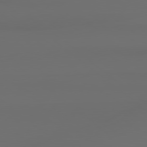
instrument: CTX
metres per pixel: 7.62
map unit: Hpe
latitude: 78.5924
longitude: -133.6505
